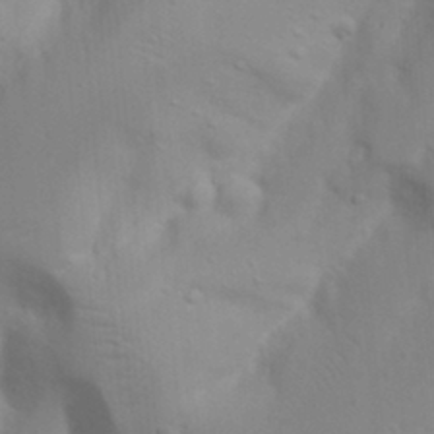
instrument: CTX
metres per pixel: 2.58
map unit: Nhu
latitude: 18.2711
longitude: -73.3860
